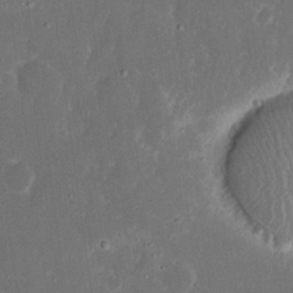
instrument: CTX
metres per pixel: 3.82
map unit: eHh
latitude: 17.0836
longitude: -72.8569
